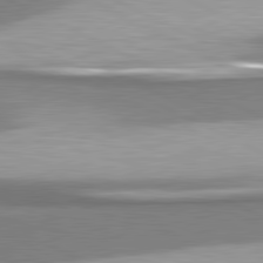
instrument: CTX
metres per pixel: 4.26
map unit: lApd
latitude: 81.4426
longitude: 167.7855
